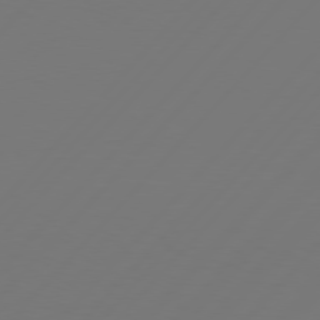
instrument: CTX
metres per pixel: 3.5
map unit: Hpe
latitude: 76.7813
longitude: -137.9528
